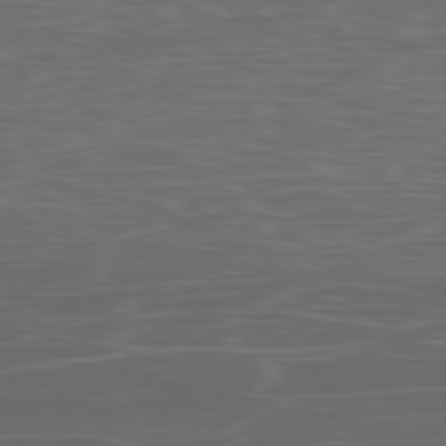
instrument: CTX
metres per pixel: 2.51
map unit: Ap
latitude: -80.1606
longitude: -71.6127
